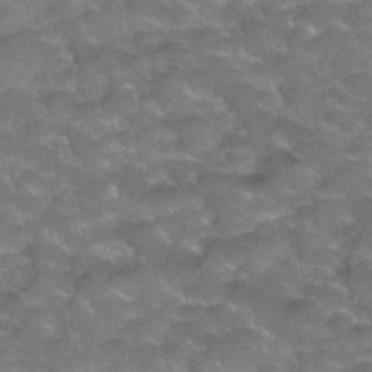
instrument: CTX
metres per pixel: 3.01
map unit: Hto
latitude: 34.6490
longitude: -49.7261
